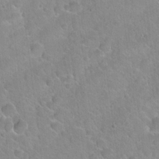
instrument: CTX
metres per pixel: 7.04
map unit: Hto
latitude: 21.4238
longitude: -52.4979
